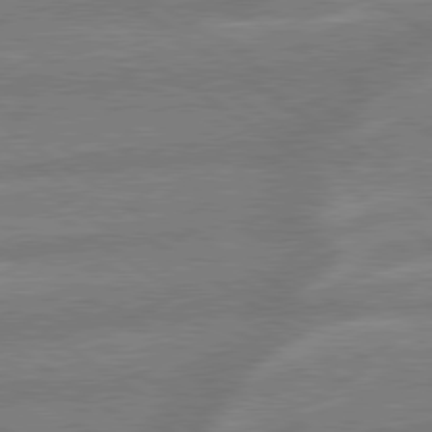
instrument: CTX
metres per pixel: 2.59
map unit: lApd
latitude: 79.4049
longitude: -164.8380
